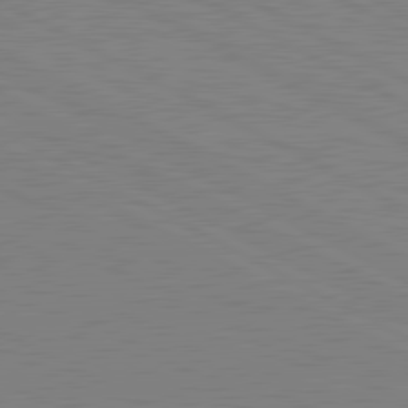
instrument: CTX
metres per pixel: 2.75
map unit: lApd
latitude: 81.0647
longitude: 151.4643
